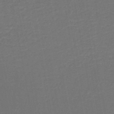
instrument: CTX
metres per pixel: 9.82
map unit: HNb
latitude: -51.2376
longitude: -48.5735
